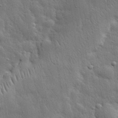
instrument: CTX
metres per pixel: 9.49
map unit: eHh
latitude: 31.0648
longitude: -78.7058
